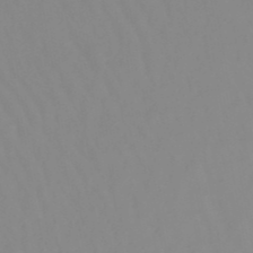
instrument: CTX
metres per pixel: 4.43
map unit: lHb
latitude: -48.6708
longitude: 74.3685
